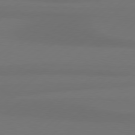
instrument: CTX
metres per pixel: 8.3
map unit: Hpe
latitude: 78.7058
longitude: -132.4790
